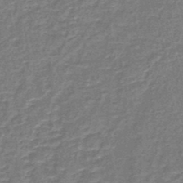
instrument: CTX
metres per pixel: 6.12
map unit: lHb
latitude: -43.6343
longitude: 55.8423
